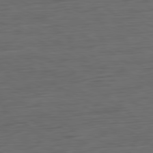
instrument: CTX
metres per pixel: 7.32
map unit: Ap
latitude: -81.1431
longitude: -60.6490
